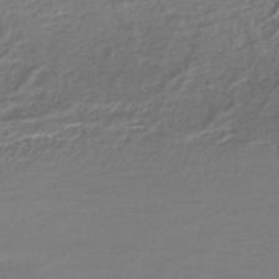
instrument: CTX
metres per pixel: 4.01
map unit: HNhu
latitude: -44.6896
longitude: 96.9542
